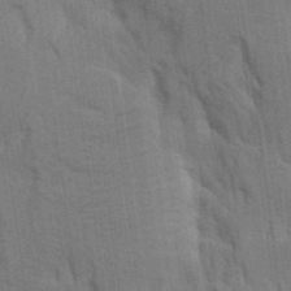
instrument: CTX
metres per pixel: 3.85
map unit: Aa
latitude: 9.3671
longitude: -126.6113
